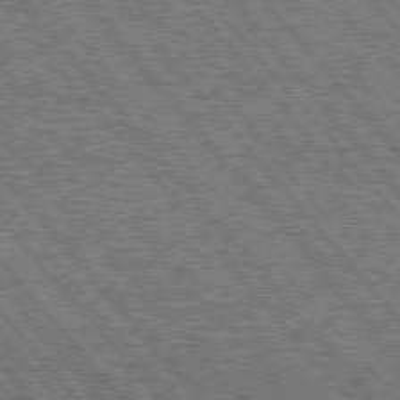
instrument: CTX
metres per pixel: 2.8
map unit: Hpe
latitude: 75.3671
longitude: -126.2334
